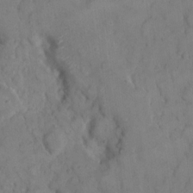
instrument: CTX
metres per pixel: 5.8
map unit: Hto
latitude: 9.3482
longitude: -61.4426
